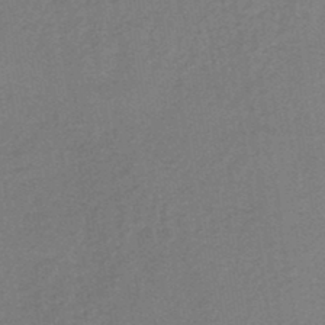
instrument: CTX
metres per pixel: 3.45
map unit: lHb
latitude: -38.0094
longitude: 60.7274
